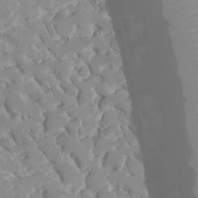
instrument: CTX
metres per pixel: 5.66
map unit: Ht
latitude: -4.3306
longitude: -27.0081
